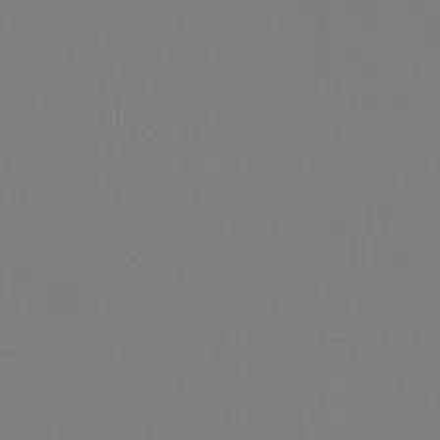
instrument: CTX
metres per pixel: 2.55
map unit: Hve
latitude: 18.3467
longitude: 150.1984
